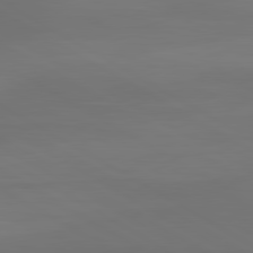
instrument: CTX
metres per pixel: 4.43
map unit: lApd
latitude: 80.8191
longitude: 137.5399
